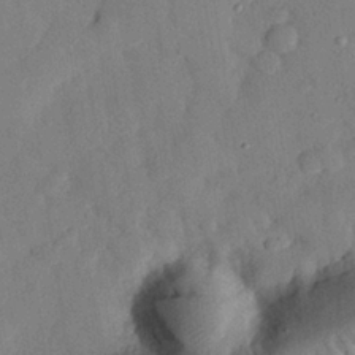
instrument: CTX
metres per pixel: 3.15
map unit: eHh
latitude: 27.3860
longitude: -76.1577
